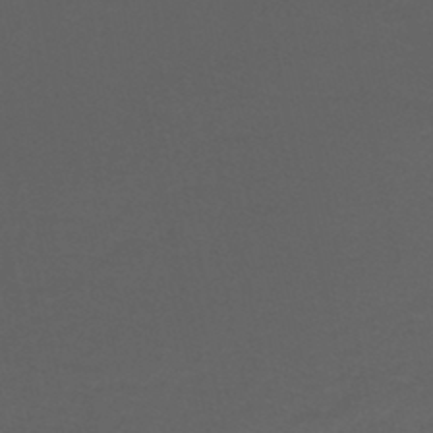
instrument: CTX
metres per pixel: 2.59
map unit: HNb
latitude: -43.6721
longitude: 52.1794
